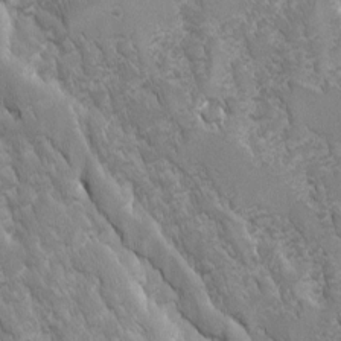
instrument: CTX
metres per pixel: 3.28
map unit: Ave
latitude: -11.1809
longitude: -118.7246
